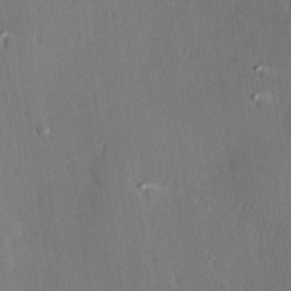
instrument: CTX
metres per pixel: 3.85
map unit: Hve
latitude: 25.0458
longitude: -93.3859
